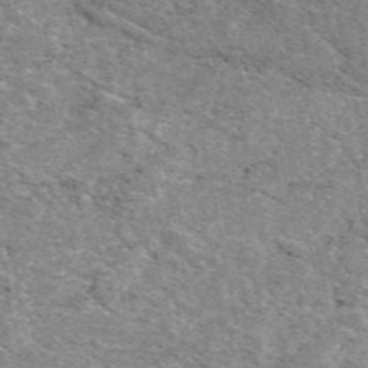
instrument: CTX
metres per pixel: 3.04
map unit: eAb
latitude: 49.7261
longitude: 114.4062
